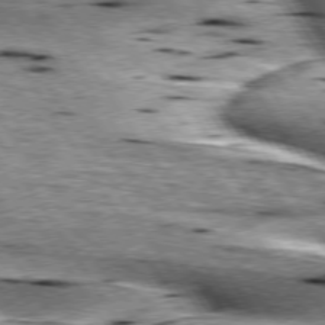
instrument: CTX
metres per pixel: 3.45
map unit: lApd
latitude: 75.9339
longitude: -59.9150
